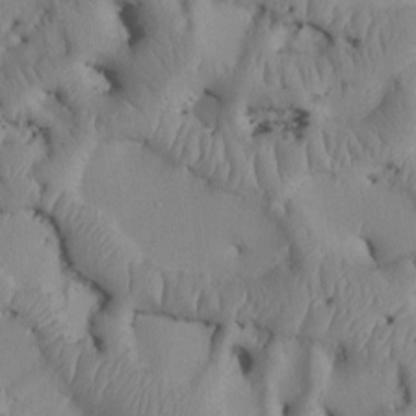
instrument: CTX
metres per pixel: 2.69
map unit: Htu
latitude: 3.0080
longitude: 147.7855
